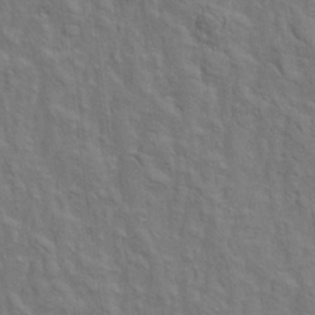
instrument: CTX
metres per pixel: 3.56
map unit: Aa
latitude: 21.6316
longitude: -140.6490
